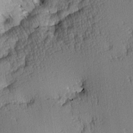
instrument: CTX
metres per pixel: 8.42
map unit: Hve
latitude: 3.2915
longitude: -121.3482
